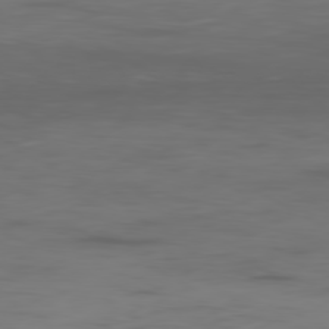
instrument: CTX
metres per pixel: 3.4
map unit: Ap
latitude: -80.3118
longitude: -94.2712
